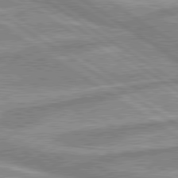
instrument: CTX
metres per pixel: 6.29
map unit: lApd
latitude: 80.2145
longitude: -176.4034
